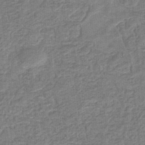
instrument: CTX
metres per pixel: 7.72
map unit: eHb
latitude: -35.8611
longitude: 79.5777
